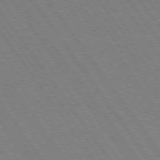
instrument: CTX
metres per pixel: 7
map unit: Hpe
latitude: 74.7435
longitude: -137.0459
